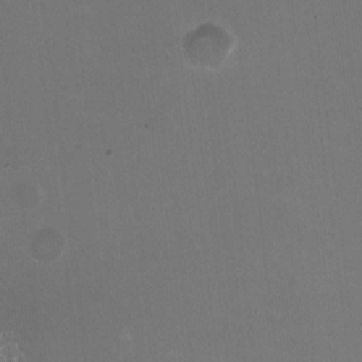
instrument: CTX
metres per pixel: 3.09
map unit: HNhu
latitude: -2.2172
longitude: -3.0647
